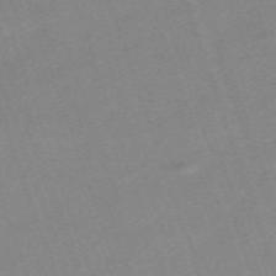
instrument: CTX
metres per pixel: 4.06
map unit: eHh
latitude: -64.0094
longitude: 50.7841
